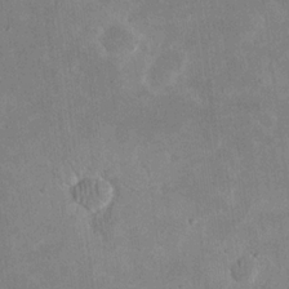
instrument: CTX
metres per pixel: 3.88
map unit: eHh
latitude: 19.7449
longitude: -71.3481
